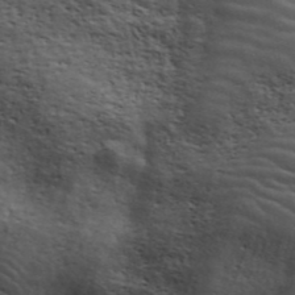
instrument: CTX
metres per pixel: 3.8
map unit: ANa
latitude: 41.6316
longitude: 49.9745
